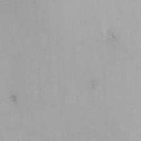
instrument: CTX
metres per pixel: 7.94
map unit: Nhu
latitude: -15.6911
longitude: -53.4616
